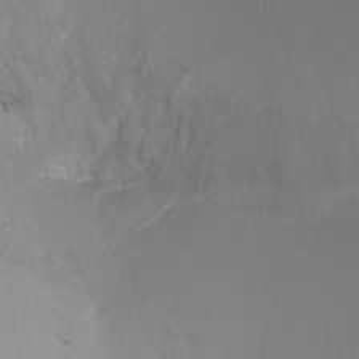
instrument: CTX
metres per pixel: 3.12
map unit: Nhu
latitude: -16.9542
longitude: -48.3467
